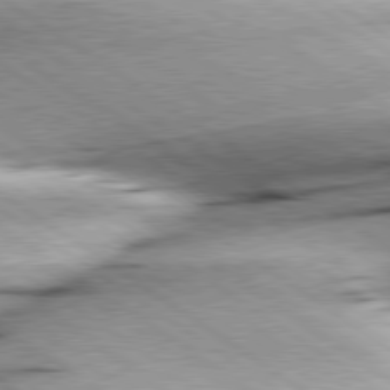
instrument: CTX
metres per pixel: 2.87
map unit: lApd
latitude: 79.4994
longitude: -155.3293
